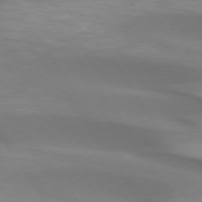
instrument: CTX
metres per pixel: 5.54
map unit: lApd
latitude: 73.9528
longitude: -50.8758
